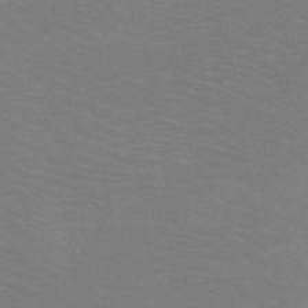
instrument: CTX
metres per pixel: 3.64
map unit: HNb
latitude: -48.8219
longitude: -46.4034
